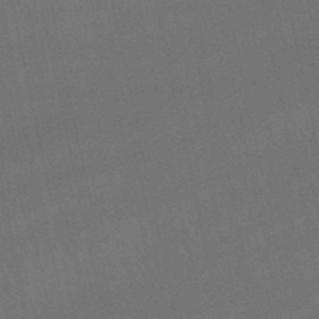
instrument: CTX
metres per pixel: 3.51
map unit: lHb
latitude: -46.6140
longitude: 77.5588
